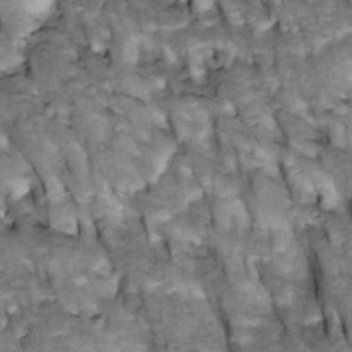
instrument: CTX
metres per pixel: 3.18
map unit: Htu
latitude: -3.2753
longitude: 150.5384
